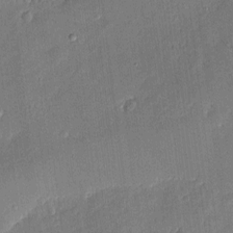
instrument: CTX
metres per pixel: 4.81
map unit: eHh
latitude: 4.4034
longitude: -72.9892
